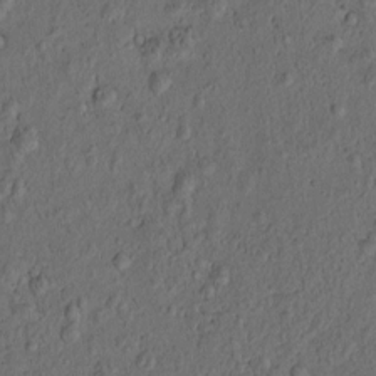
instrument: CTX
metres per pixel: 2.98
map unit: eHh
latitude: -0.9920
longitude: 18.9353
